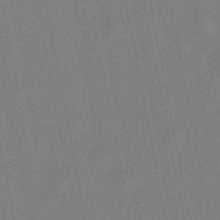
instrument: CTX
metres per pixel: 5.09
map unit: lHb
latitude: -49.0865
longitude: 71.9745
